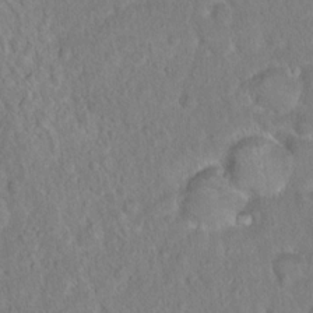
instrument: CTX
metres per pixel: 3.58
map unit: Hto
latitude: 16.2145
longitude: -40.8757
